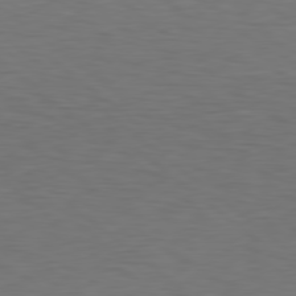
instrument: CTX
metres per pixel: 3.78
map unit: Hpe
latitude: 78.5546
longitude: -149.7639
